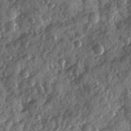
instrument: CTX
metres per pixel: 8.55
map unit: Ave
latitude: 11.1214
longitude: -103.1403
